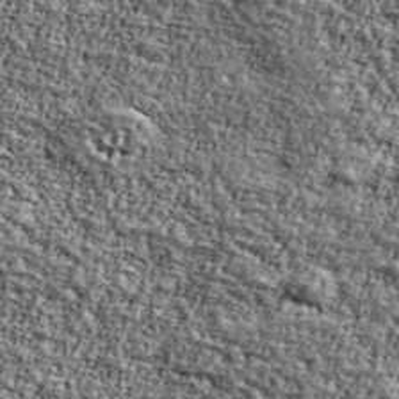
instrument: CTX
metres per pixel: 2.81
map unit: Ave
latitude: 42.1956
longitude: -110.9892
